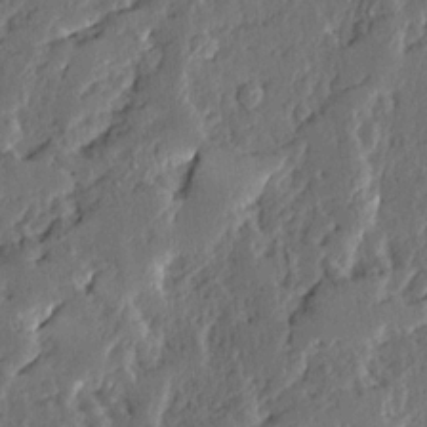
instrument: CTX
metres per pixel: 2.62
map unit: Ave
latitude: 14.1200
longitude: -136.9892
